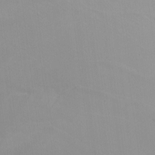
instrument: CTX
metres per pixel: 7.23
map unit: Nhu
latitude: -5.6910
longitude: -93.5182
